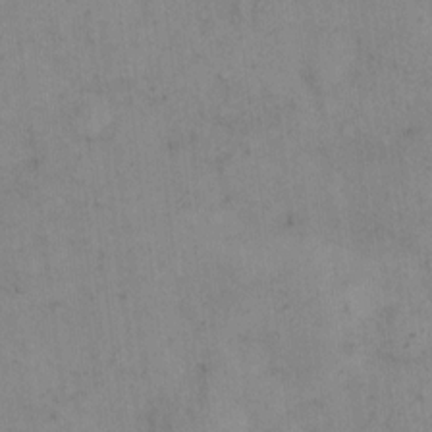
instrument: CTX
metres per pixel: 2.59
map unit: Hto
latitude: 6.1389
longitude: -62.0633
